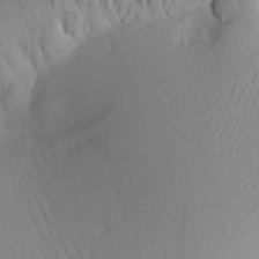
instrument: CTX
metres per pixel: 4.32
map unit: Aa
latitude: 20.6680
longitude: -144.8947
